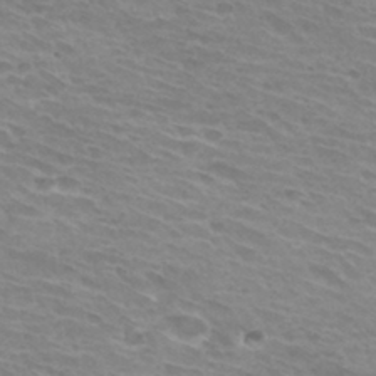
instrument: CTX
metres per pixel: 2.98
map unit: Hto
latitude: 31.4805
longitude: -41.2536
